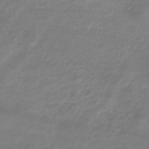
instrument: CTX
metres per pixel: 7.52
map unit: eHb
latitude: -34.0094
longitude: 71.2187
